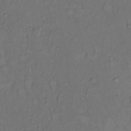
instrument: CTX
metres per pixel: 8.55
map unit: Hto
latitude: 11.1970
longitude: -61.0269
